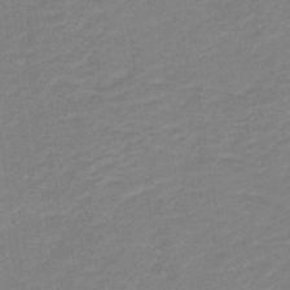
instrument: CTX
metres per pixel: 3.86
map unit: HNb
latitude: -40.6518
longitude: 50.8408
